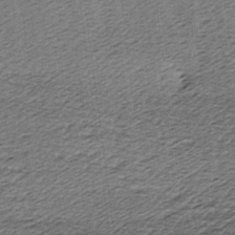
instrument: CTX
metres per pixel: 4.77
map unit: lAa
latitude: -8.1417
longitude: -124.2333
